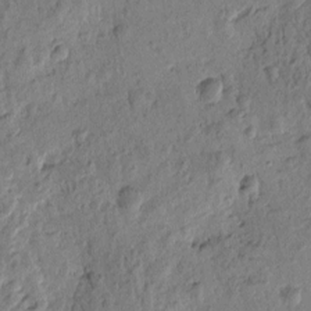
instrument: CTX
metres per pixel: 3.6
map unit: Htu
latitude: -0.3118
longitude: -176.3467
